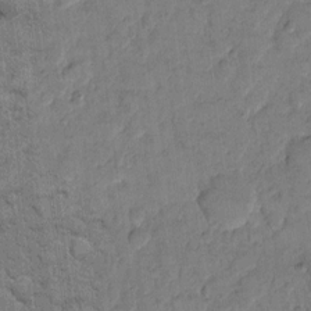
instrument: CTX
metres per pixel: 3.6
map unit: eHh
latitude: 11.0836
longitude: -65.0647
